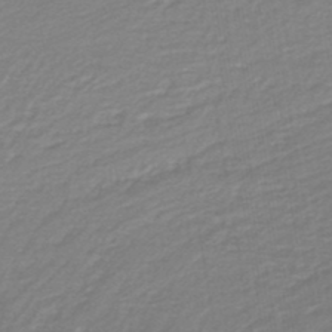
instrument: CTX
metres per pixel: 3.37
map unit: lHb
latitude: -45.0298
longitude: 60.3117
